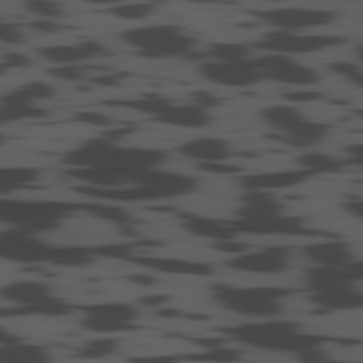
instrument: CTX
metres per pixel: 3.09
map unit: Ap
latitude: -79.5588
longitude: -63.1215
